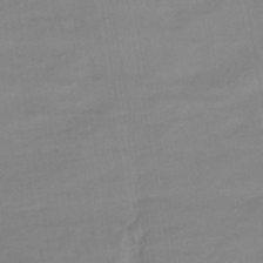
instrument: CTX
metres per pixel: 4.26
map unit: HNhu
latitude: -41.9178
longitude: 91.2754
